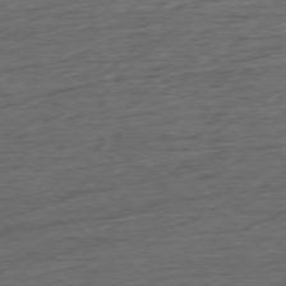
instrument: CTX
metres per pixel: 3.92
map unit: Ap
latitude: -77.8800
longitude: -72.4601
